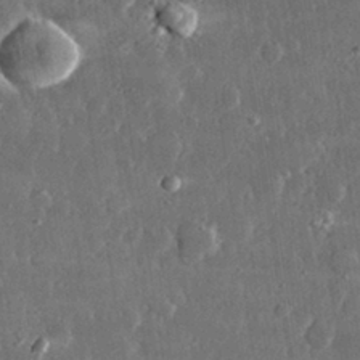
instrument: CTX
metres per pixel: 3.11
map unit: lHvf
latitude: 30.9892
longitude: -91.4049
